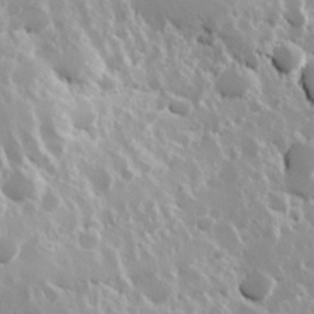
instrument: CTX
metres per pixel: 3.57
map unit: Hve
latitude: 24.2900
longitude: 145.8989
